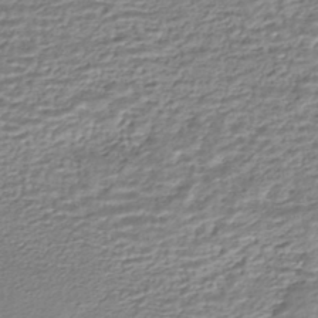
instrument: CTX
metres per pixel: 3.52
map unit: HNhu
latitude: -44.2173
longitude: 101.2187
